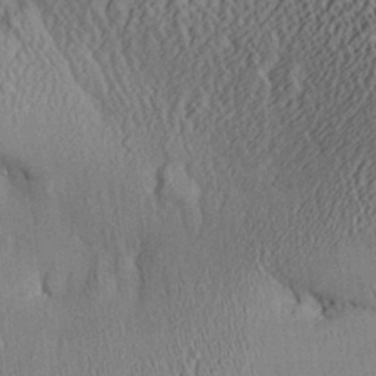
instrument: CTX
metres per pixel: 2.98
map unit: Aa
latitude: 26.4412
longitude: -134.8002
